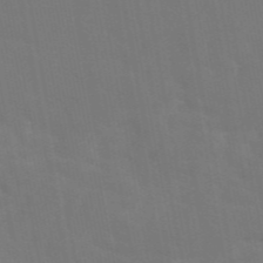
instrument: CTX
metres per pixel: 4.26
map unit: eAb
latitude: 45.8583
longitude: 121.4454
